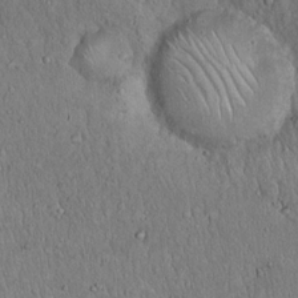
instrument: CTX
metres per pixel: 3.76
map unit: Hto
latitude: 18.2144
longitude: -60.5545
